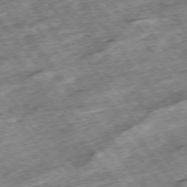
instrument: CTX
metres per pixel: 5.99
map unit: Hpe
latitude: -75.5211
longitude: -21.5749
